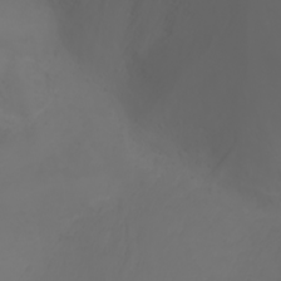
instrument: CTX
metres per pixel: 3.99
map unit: Nhu
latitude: -1.6533
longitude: -75.8961
